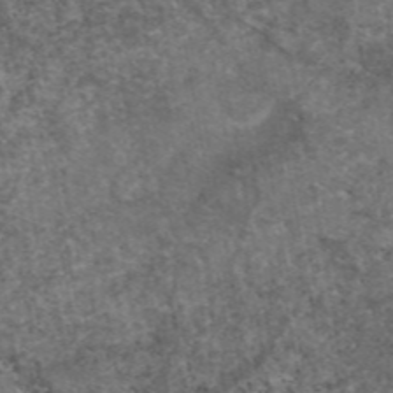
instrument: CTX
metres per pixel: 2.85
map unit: eAb
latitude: 46.5735
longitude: 117.9367
